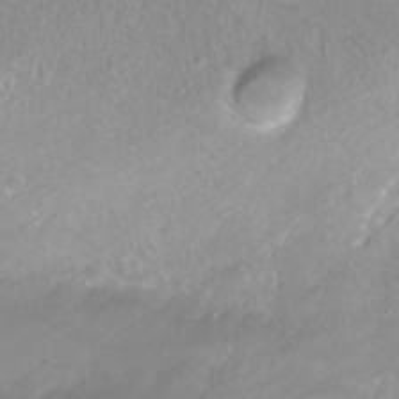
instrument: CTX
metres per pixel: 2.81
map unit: Nhu
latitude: -8.0661
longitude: -72.7057
